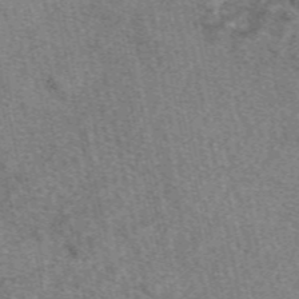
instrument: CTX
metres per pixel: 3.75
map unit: eAb
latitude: 49.3482
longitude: 107.8612
